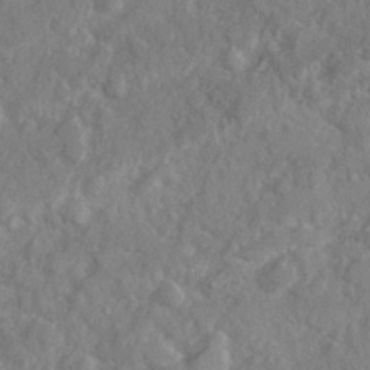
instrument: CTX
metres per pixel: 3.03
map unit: Ave
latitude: 20.3279
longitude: -130.2523
